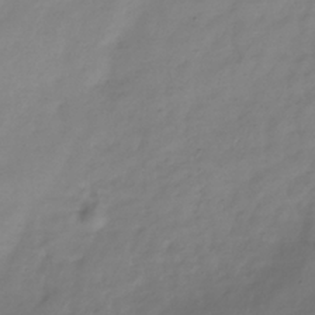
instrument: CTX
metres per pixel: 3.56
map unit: Hve
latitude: -33.0487
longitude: 90.4440
